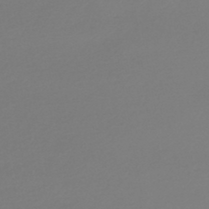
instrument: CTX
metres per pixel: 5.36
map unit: lHb
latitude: -46.9919
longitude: 62.6518
